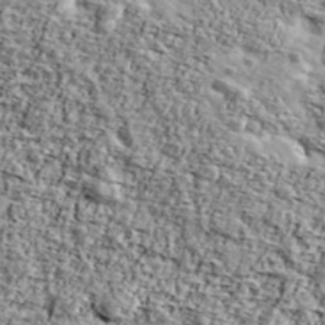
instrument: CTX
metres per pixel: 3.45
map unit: Ave
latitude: 42.6491
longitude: -110.5357
